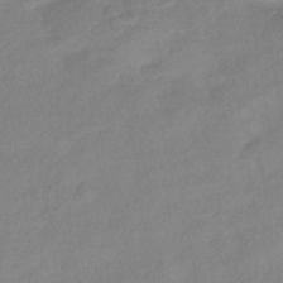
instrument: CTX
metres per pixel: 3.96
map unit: eHb
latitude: -43.1620
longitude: 85.2187
